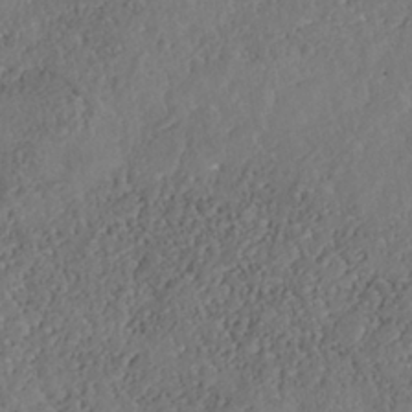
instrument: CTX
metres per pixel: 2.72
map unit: Nhe
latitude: -38.5763
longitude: -117.6316
